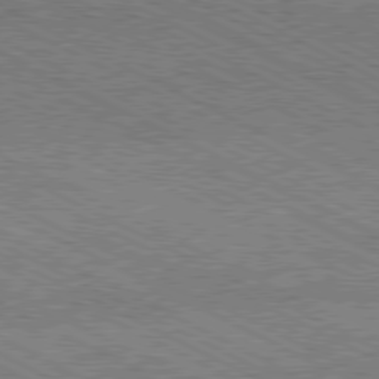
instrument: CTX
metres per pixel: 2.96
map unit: Hpe
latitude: -81.1431
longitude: 21.1998
